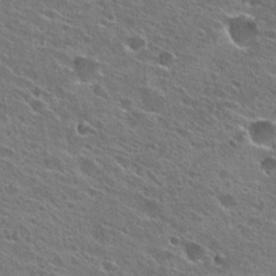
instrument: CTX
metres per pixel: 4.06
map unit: Hto
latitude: 26.7624
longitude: -44.6112
